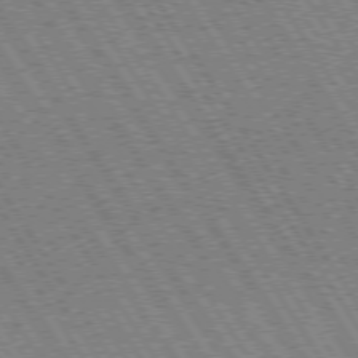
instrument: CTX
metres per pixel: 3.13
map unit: Hpe
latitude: 73.4427
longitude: -141.1214
